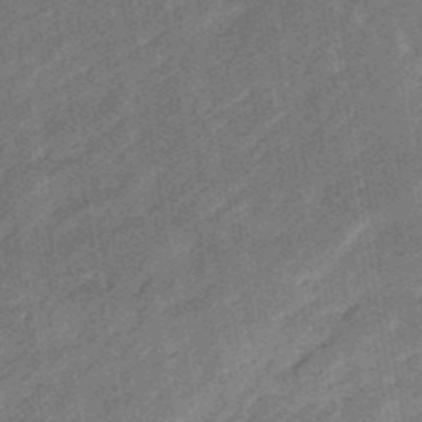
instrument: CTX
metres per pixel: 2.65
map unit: eHb
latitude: -48.1417
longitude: 85.4265
